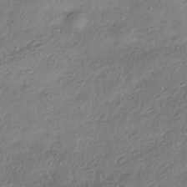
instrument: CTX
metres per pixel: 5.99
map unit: HNhu
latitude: -41.0675
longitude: 107.0487
